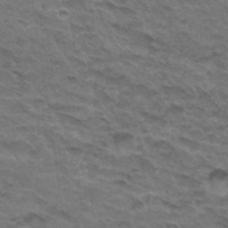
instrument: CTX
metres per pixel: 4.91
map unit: Hto
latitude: 32.5735
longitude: -47.4994
